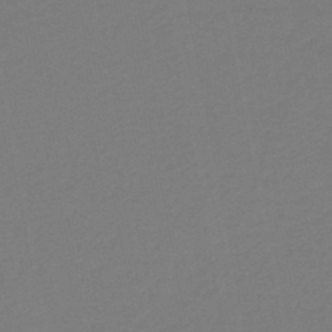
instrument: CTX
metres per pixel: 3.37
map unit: HNb
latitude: -46.5951
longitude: 55.9178
